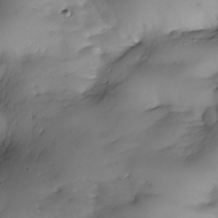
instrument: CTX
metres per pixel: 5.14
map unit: Nhe
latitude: -34.2550
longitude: -142.7624
